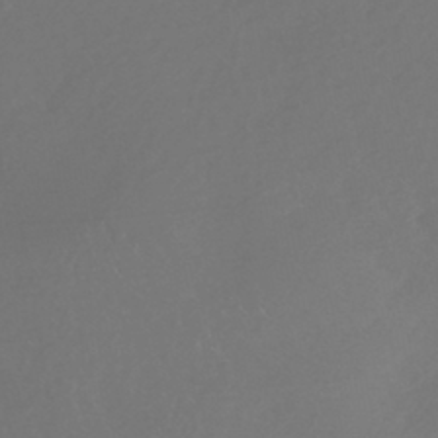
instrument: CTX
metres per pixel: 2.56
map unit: HNhu
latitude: -43.1998
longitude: 93.7289
